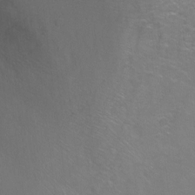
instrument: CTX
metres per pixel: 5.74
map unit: Ht
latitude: -6.5762
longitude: -37.8584
